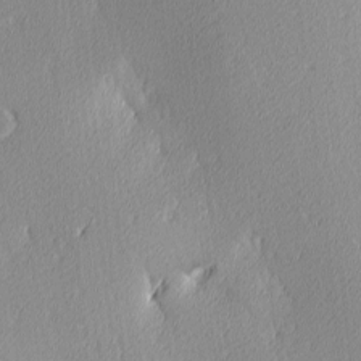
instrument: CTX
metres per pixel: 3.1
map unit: Ave
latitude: 3.4048
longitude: -113.5182
